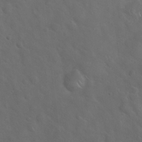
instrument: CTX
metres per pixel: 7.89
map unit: Hto
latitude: 18.8947
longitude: -53.7828
